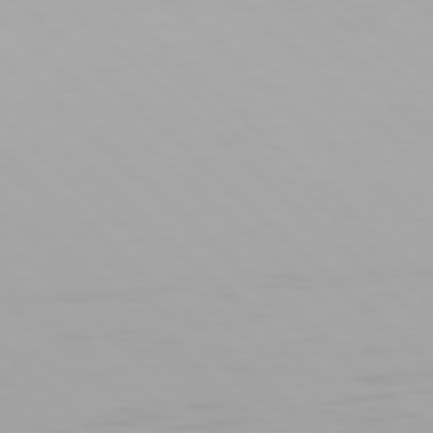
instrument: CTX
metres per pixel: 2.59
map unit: Hpe
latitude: 77.2159
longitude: -164.7624
